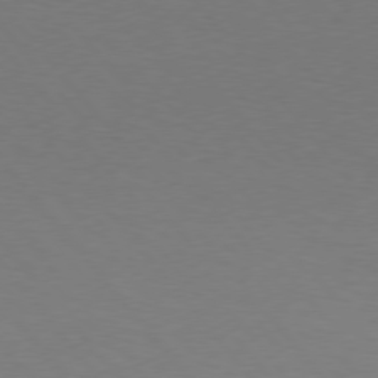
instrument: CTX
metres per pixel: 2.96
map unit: Hpe
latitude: 75.8583
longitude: -144.8380
